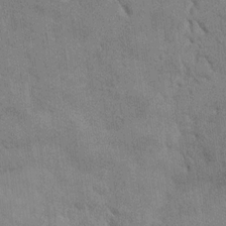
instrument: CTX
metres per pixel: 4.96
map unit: HNhu
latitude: 8.0255
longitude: -4.7813
